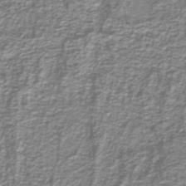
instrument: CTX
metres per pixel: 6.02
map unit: lHb
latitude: -40.9730
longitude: 55.0676
